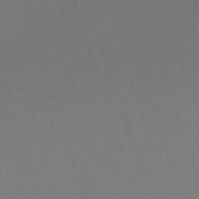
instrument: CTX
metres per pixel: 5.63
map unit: eHh
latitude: -63.2942
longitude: 50.5574
